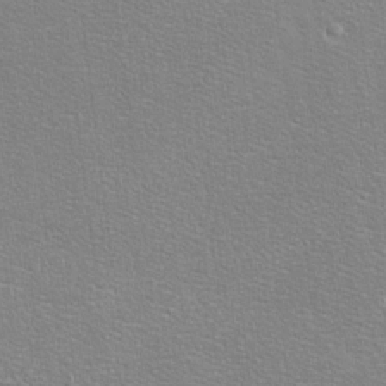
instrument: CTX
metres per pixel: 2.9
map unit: eHh
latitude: -8.4818
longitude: -70.4034
